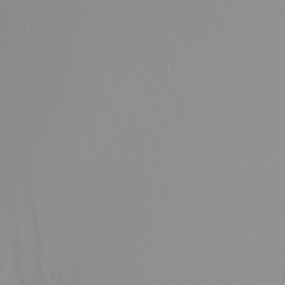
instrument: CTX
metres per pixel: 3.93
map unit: Nhu
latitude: -7.2943
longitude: -94.2712
